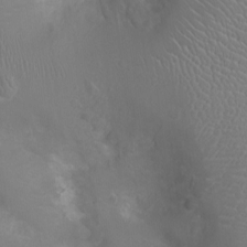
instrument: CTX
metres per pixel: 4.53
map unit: Ht
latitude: -3.9745
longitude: -16.0633
